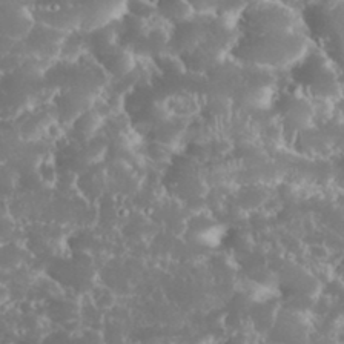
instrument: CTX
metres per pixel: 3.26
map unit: eHh
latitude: 34.3278
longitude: -63.0459
